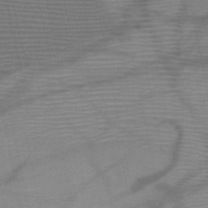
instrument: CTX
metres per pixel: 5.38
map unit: HNb
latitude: -47.8800
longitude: -41.2914
